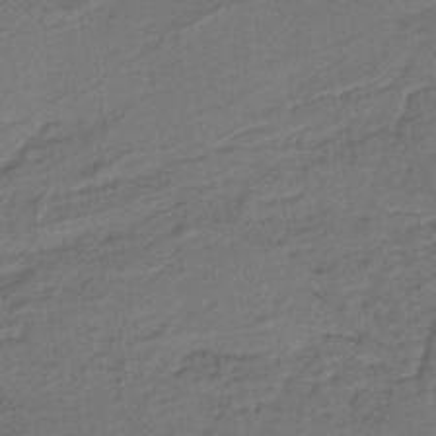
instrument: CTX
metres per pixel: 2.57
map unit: lHb
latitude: -39.0676
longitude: 54.8597
